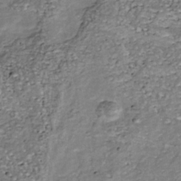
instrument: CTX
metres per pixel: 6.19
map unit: Nhu
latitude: -39.1620
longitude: -81.1403
